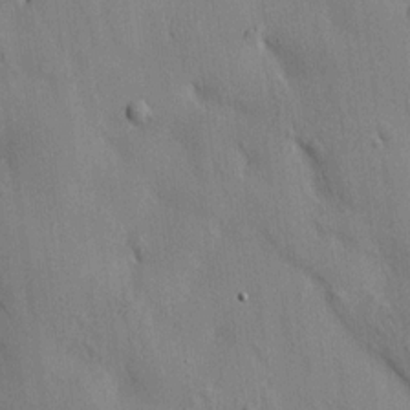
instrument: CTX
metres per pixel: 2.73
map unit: HNhu
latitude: 14.5168
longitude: 11.9745
